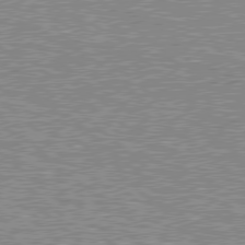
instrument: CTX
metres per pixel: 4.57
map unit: Hpe
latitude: 78.5168
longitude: -143.1781
